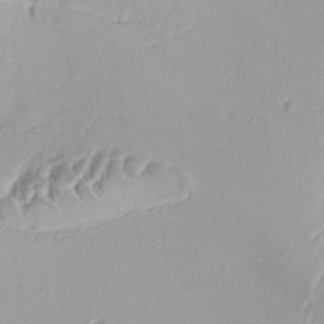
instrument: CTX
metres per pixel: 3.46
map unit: Ave
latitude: -9.4265
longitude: -122.2900
